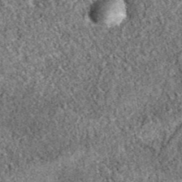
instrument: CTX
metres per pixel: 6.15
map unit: eAb
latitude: 38.9891
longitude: 111.4077
